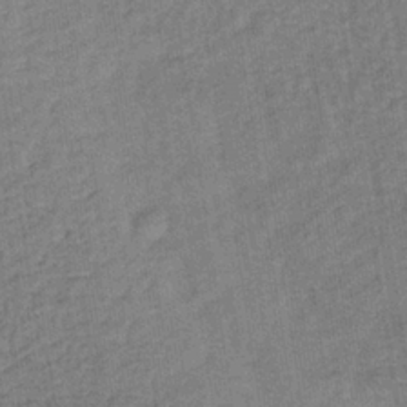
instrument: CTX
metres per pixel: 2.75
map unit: lHb
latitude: -35.8044
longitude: 65.7100
